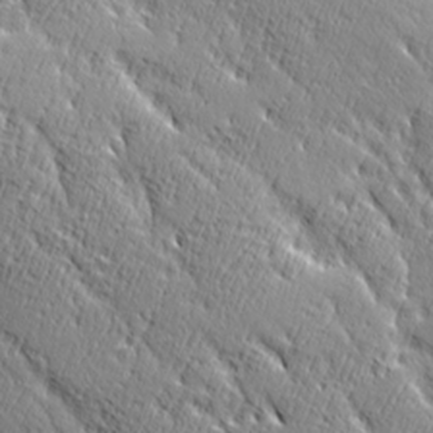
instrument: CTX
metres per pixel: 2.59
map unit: Ave
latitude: 20.7058
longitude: -135.8961
